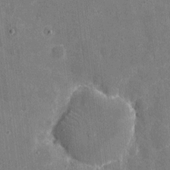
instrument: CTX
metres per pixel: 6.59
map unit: eHh
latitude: 5.6316
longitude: -67.6316
